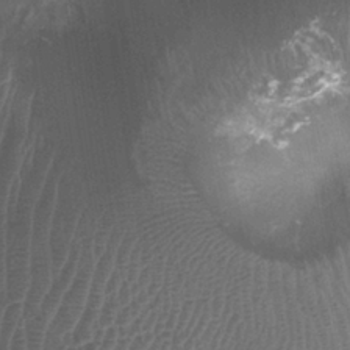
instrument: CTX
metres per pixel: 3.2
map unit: Ht
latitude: 2.5734
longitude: -19.6505
